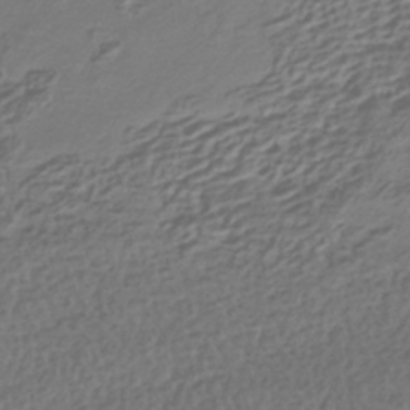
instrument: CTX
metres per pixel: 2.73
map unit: HNhu
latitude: -42.3117
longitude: 106.9353
